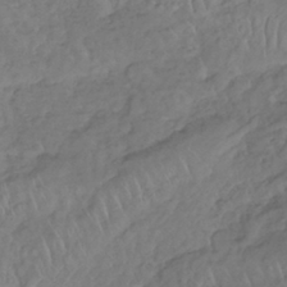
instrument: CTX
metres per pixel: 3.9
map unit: lHb
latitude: -37.3509
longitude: 68.1983
